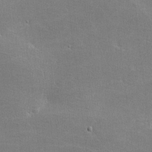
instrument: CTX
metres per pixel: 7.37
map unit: lHvf
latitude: -11.9745
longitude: -101.8017
